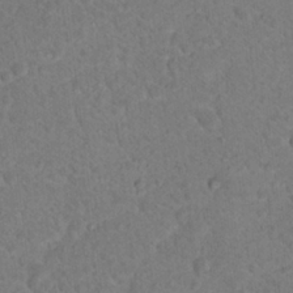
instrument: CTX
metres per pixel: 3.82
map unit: Hto
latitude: 18.3656
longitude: -34.1766
